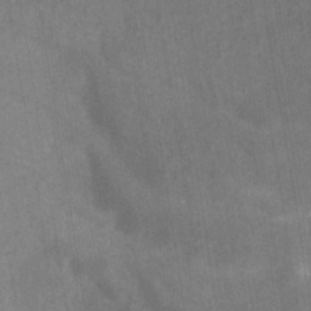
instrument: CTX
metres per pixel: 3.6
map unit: HNhu
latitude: -29.3132
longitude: 67.2376
